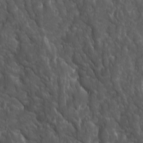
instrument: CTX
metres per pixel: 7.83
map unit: Ave
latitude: 15.9906
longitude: -133.5749
